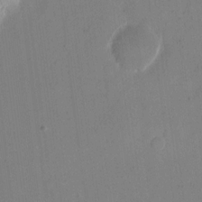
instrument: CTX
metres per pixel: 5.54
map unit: eHh
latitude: 11.0459
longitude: -69.2537
